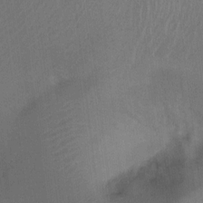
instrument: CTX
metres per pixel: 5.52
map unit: Ht
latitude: -0.7464
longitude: -17.1970
